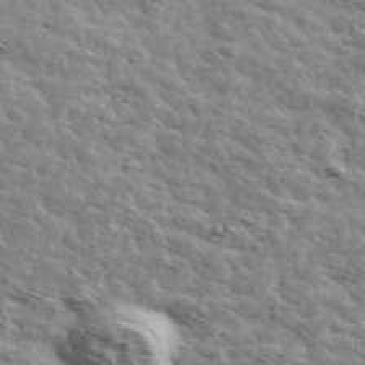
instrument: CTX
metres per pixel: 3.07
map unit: Ave
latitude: 41.9150
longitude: -108.2900
